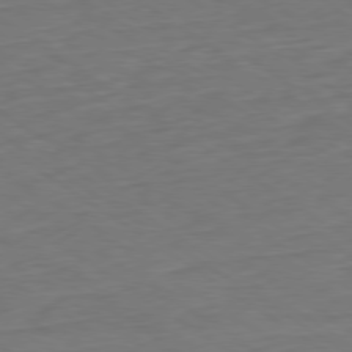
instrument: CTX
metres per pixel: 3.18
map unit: Ap
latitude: -79.4265
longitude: -56.5923
